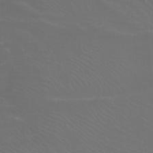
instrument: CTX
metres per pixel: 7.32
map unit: Htu
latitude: -11.7856
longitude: -73.0080
